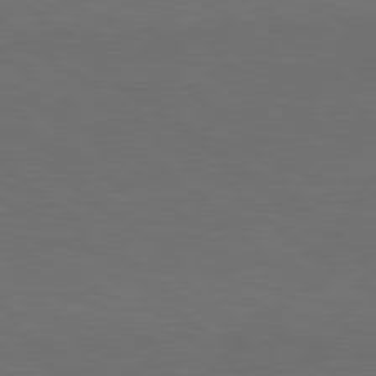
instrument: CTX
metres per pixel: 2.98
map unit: lApd
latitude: 78.7058
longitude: -177.4615
